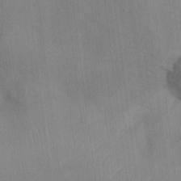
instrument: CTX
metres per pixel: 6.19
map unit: Ht
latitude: 12.3467
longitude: -39.8772
